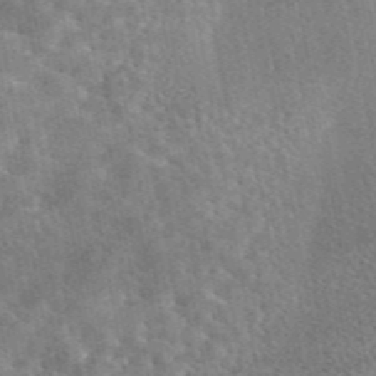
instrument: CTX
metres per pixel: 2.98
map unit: eAb
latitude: 44.9513
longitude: 124.9542
